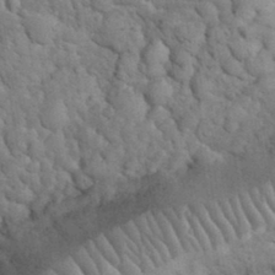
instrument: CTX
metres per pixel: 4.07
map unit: eHh
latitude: 33.4049
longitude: -66.4790
